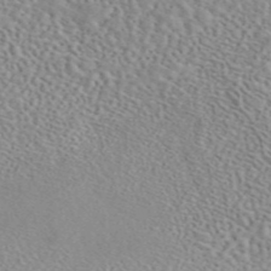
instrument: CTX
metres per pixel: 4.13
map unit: eAb
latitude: 44.8947
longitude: 112.5007
